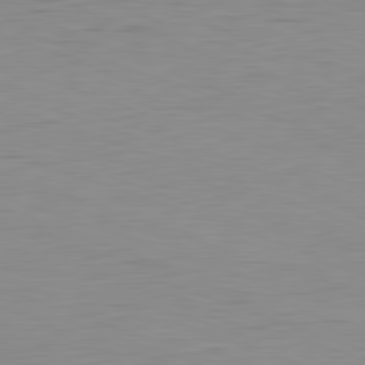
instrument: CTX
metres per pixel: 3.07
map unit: Hpe
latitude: -82.0661
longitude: 10.1795
